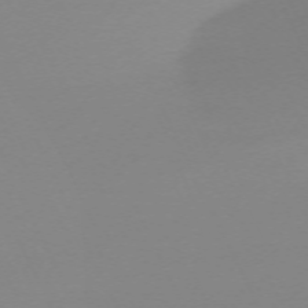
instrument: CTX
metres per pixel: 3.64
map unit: Hpe
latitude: -70.4629
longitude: 16.4818
